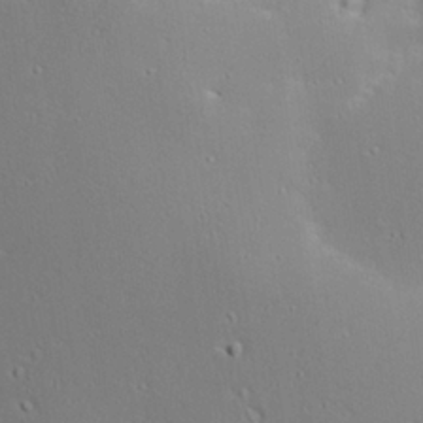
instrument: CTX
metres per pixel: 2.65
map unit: Hve
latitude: 24.0822
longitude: -98.4223
